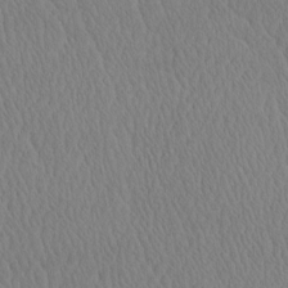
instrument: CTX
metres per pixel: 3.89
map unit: eHh
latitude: -3.7099
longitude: 15.8801
